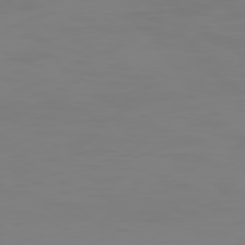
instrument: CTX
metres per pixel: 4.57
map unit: Hpe
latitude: 74.4223
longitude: -127.2348
